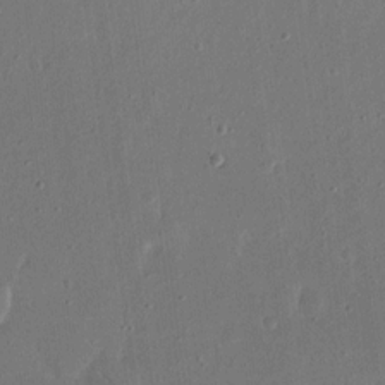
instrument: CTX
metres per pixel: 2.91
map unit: eHh
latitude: 15.7072
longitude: -70.1011
